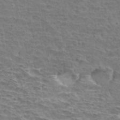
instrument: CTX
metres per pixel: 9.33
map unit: Hto
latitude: 34.5168
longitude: -43.3671
